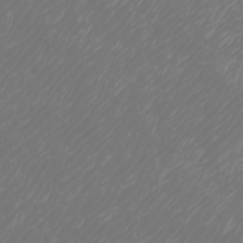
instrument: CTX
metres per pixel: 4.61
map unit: Htu
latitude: -6.2928
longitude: -74.4034
